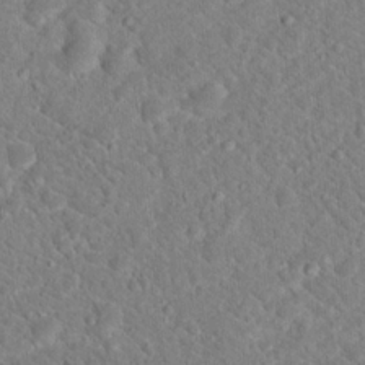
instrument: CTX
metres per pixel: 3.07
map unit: Hto
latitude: 18.8191
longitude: -33.4049
